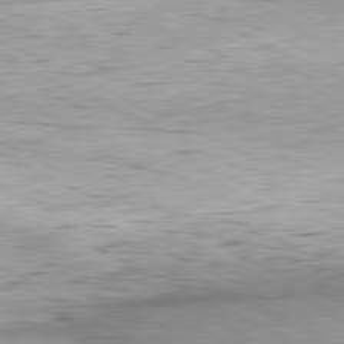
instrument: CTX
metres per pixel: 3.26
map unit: Hpe
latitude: -81.1620
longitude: 11.6344
